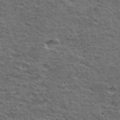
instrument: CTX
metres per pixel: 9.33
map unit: Hto
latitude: 32.6113
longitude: -39.7072
